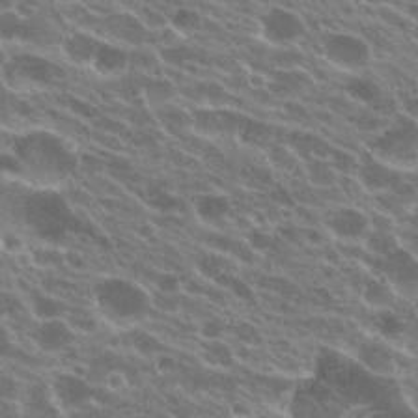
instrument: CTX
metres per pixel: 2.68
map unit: Hto
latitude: 23.5938
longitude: -38.3656
